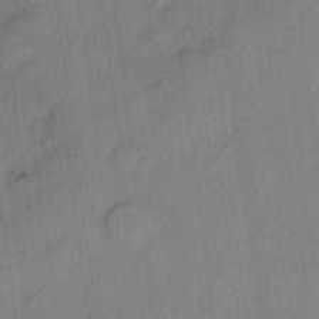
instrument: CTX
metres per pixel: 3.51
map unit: Hto
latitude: 15.1215
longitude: -39.8583
